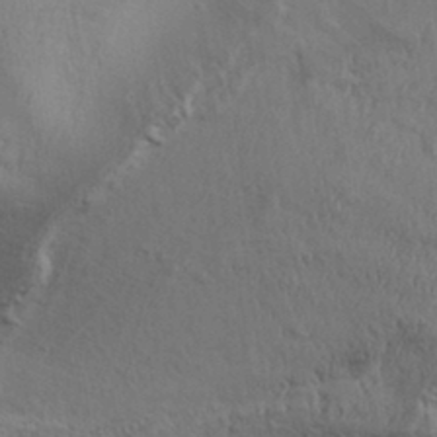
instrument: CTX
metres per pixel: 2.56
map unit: Aa
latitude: 32.1200
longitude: -135.7827
